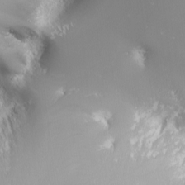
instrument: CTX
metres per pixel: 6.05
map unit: Nhu
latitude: -8.2550
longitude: -91.2915
